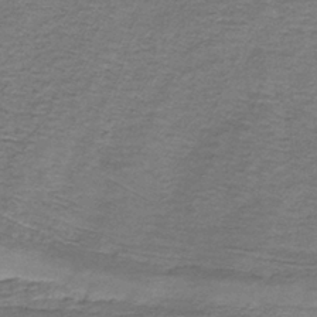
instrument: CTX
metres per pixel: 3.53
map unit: eAb
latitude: -38.6330
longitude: 51.7289
